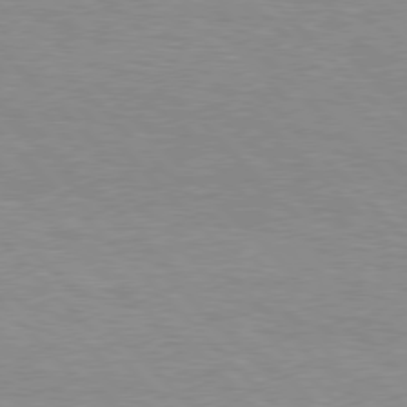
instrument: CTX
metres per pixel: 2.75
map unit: Hpe
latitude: 77.0836
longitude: -152.6680
